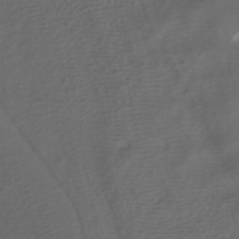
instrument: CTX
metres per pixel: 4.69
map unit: HNhu
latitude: -39.6155
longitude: 96.8597
